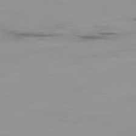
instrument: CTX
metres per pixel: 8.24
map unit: Ap
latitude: -79.6533
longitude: -77.2537
